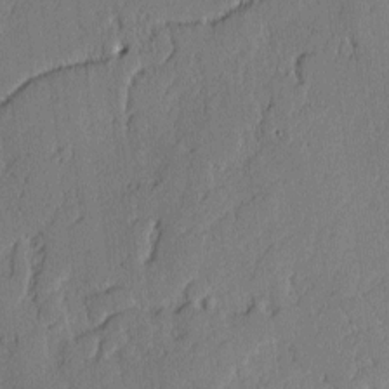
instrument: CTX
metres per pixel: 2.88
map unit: lAvf
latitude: -2.1038
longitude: -107.1592
